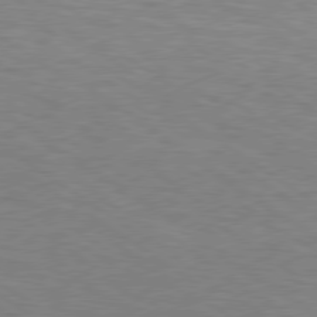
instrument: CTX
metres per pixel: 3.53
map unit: Hpe
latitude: 77.9717
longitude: 179.7477
